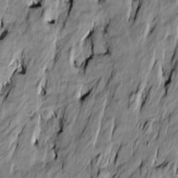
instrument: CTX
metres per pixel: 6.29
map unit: Htu
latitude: -9.9745
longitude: 176.6141
